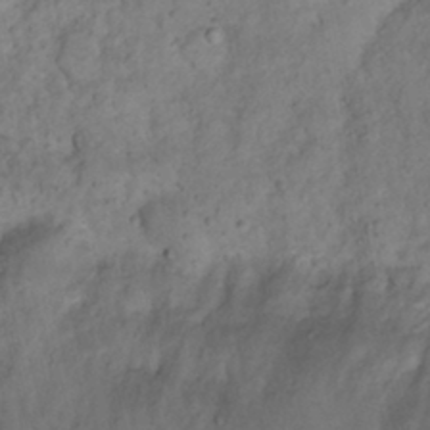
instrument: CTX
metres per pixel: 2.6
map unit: Nhu
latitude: 22.3089
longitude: -70.5357
